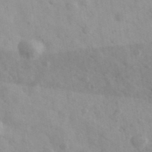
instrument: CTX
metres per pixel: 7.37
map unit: Ave
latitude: 39.3104
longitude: -106.8569
